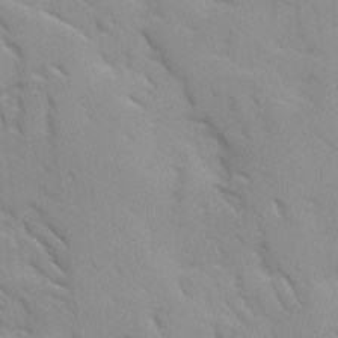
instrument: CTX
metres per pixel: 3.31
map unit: Ave
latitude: 8.8947
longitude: -103.6316
